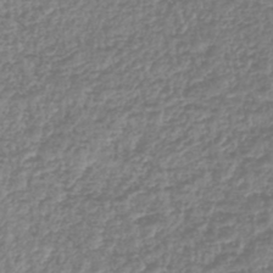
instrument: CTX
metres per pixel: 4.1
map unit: lHb
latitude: -42.8974
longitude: 72.0094
